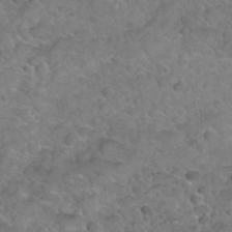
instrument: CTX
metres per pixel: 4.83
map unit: Hto
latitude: 35.2348
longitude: -51.2159
